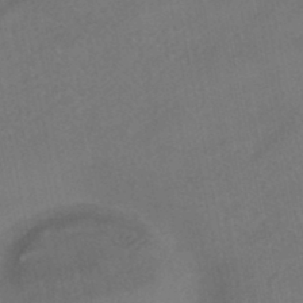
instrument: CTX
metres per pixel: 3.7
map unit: HNhu
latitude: -41.1620
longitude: 103.4077
